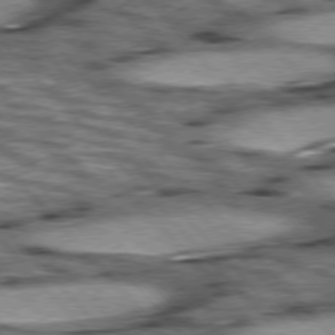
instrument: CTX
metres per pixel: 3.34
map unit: lApd
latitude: 76.3845
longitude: -49.9150
